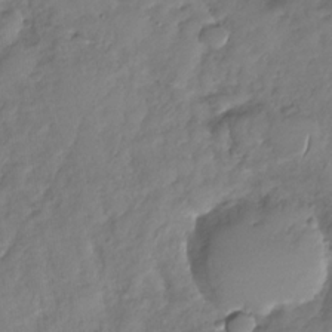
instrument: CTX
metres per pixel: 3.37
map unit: Nhu
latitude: -31.4643
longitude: -61.7071
